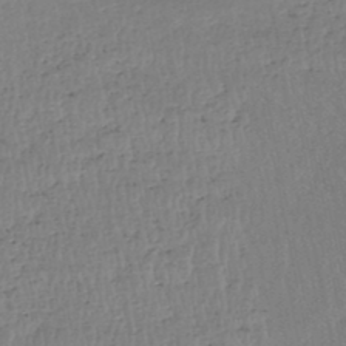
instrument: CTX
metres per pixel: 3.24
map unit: HNhu
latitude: -48.1039
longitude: 30.4818
